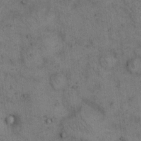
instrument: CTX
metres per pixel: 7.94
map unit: eHh
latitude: 15.1593
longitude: -63.1403
